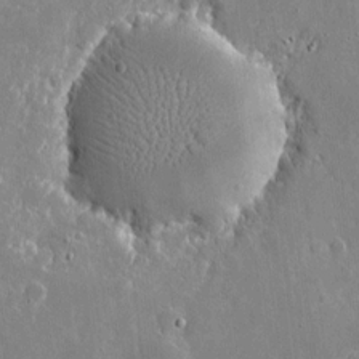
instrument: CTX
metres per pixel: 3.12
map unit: eHh
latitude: 9.5749
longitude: -69.6316
